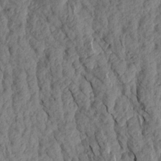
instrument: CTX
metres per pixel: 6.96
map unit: Aa
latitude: 17.6883
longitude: -145.9150
